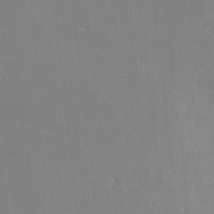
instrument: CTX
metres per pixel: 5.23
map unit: lHvf
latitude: -13.0864
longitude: -102.0444
